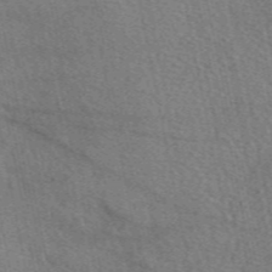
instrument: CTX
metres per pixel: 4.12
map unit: eAb
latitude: 49.9717
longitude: 111.4643
